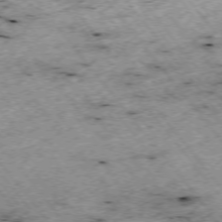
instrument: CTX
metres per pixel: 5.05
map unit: Hpe
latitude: -75.2187
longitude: -18.2711
